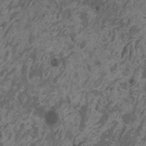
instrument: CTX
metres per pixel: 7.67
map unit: HNhu
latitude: 0.5734
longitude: 4.7463
